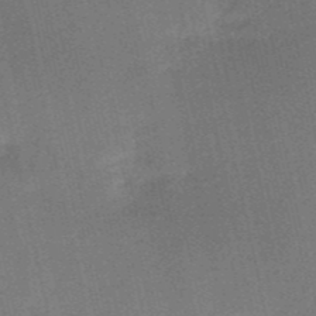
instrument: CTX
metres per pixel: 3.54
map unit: HNb
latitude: -52.5951
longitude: -46.4601
